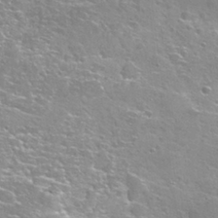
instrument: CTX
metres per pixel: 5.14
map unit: Hto
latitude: 27.0648
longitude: -50.2711
